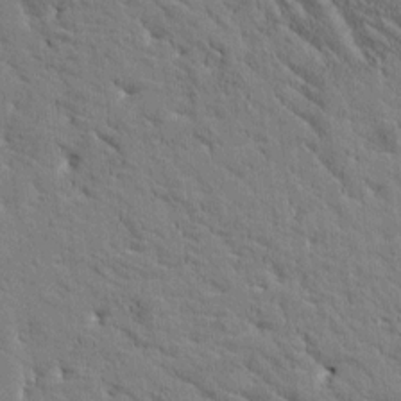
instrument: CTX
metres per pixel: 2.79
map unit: Htu
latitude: -1.9367
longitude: 175.0486
